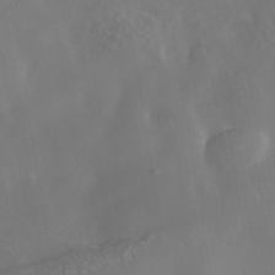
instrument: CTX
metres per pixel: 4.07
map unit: Nhe
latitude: -40.5007
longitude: -99.3481
